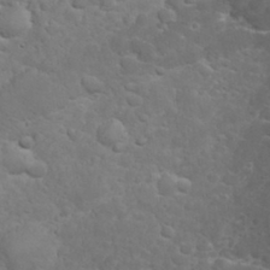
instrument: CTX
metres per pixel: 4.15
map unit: eHh
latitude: 32.1200
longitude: -62.6302
